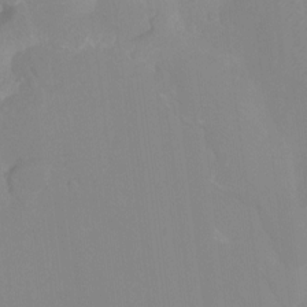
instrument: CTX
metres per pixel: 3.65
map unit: Nhu
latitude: -13.9367
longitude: -56.2900
